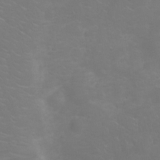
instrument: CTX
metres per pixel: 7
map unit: Ht
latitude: -7.6155
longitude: -20.9136
